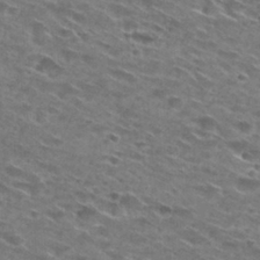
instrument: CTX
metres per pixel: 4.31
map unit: Hto
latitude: 29.1403
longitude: -46.7436
